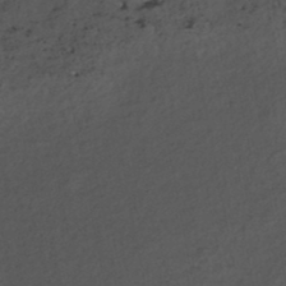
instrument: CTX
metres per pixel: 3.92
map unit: HNhu
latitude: -48.2173
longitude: 100.5573
